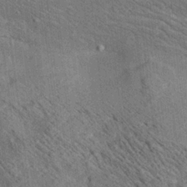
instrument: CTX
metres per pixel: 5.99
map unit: lAa
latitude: 20.2523
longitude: -139.6883
